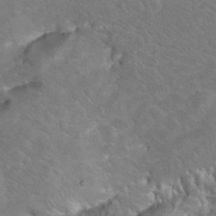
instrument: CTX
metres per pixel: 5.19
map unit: Hto
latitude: 8.1389
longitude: -30.7625
